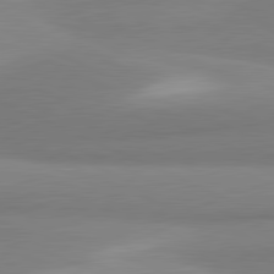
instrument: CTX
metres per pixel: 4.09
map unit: lApd
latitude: 81.4237
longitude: 166.2173
